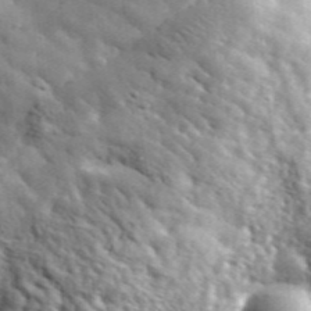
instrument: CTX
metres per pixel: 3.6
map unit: lHvf
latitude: 36.2334
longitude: -86.9514
